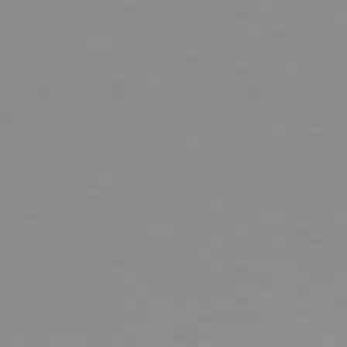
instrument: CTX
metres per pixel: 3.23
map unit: Hpe
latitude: 77.4237
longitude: -160.4034
